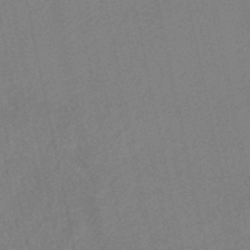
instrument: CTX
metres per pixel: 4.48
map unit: lHb
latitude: -43.8800
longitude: 76.8030
